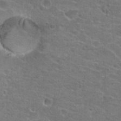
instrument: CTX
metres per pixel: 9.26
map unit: Hto
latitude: 22.2900
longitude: -43.8394
